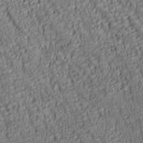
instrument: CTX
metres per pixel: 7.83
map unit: lAa
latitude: 6.6490
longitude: -116.2900
